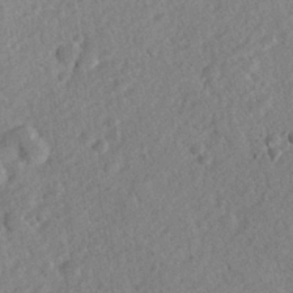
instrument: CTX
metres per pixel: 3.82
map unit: lHvf
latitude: 23.8772
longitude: 144.2740
